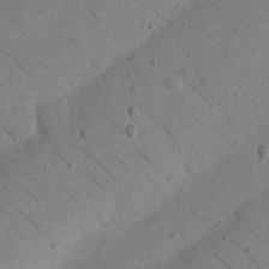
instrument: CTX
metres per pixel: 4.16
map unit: Nhu
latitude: 23.2537
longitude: -74.8002
